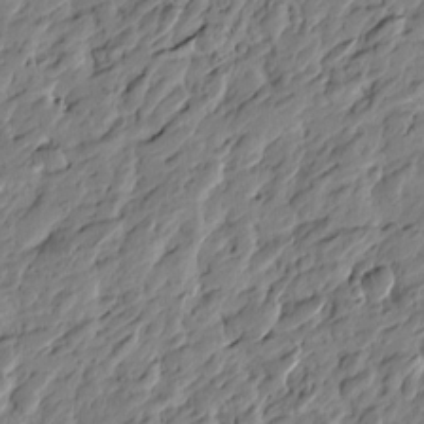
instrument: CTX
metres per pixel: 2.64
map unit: Htu
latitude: -3.4832
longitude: -178.9136
